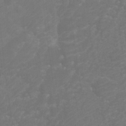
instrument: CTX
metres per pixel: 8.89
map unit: Htu
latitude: -11.5021
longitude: -71.6883
